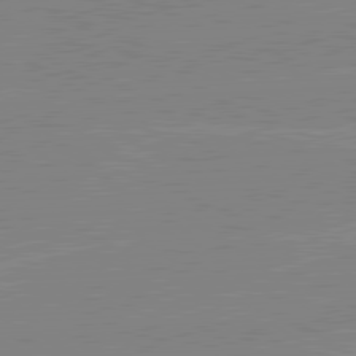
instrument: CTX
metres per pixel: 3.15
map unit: lApd
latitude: 80.3089
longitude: -125.9528
